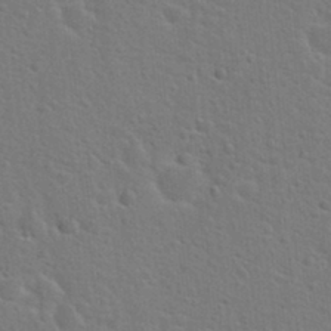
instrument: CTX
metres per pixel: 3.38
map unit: Hto
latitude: 22.5357
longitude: -47.4427
